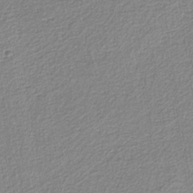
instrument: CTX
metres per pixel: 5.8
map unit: eAb
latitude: -38.2173
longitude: 52.1416
